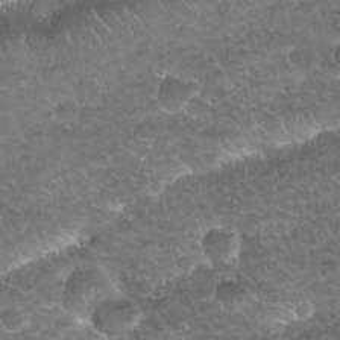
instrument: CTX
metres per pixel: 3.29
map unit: Nhu
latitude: 25.2537
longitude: -52.1011
